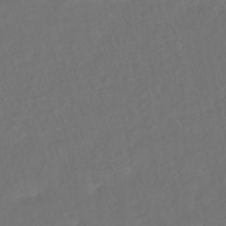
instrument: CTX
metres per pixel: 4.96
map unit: HNhu
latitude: -45.8800
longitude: 103.3510
